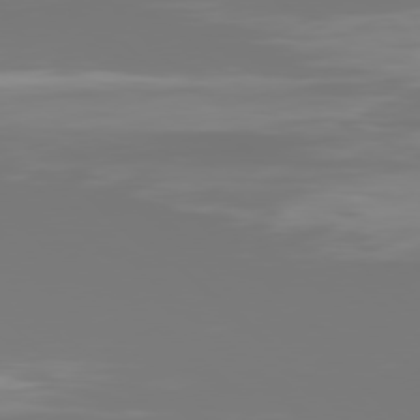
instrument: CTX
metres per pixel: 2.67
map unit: Hpe
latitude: 77.4993
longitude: -134.9136
